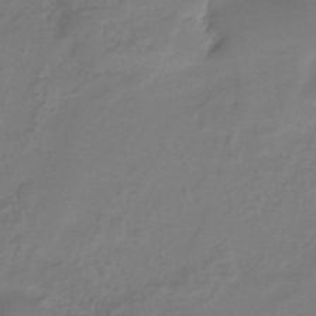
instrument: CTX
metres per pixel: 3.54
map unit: eHh
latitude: -39.3510
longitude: -26.4412
